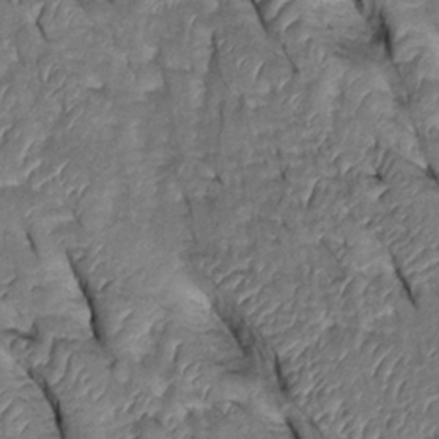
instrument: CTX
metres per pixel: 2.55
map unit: Htu
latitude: 0.0822
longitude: 148.9920
